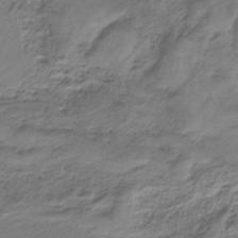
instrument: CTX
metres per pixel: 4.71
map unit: HNb
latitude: -34.6518
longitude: 58.0283
